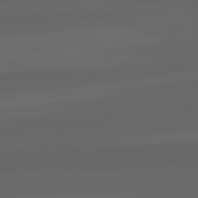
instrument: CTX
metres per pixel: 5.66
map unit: lApd
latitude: 82.3656
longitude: -170.1767
